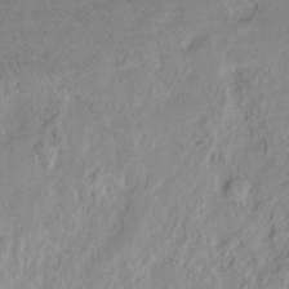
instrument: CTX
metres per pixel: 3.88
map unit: Ht
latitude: -15.0487
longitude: -42.6302
